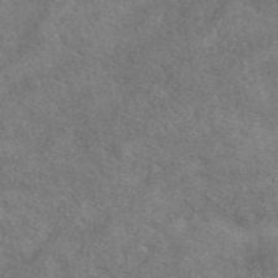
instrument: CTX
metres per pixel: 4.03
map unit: eAb
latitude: 41.3859
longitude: 109.5777
